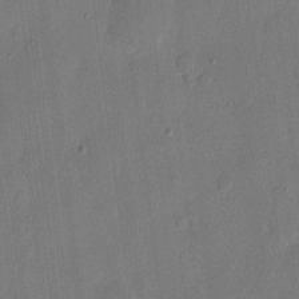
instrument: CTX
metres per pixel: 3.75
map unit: eHh
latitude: 8.5924
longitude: -68.4979
